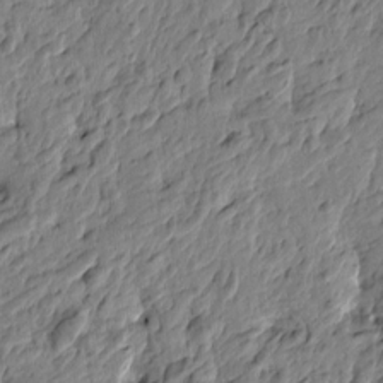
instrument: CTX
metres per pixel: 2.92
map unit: Htu
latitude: -3.4265
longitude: 179.2187
